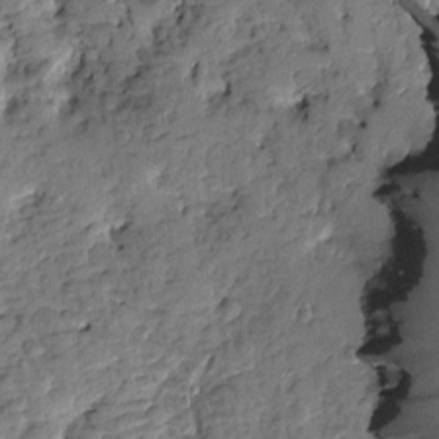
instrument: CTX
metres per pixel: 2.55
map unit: Htu
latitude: -1.6155
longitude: -179.4994
